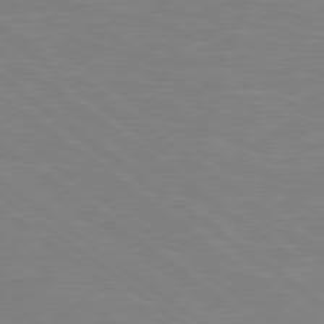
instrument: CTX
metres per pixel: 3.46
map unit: Hpe
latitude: 78.5357
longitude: -149.2726
